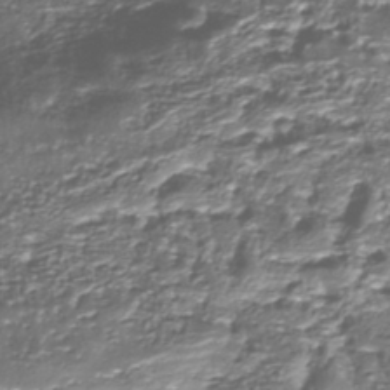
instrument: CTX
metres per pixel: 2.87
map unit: Nhu
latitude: -38.6897
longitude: -82.9135
